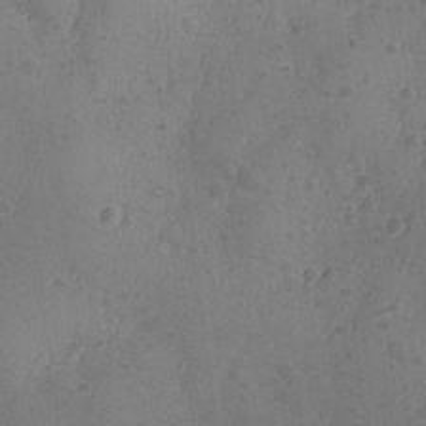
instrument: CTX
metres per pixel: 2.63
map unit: Ave
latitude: -8.9731
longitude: -118.5168
